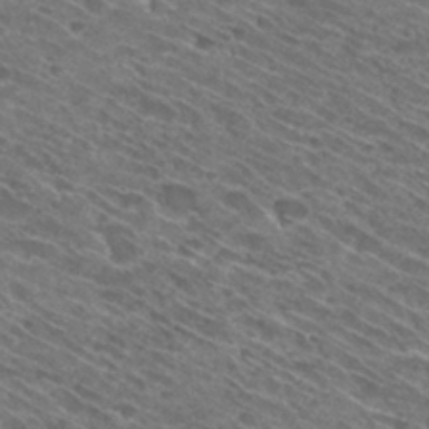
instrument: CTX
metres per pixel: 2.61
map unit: Hto
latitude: 30.4979
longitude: -45.6505
